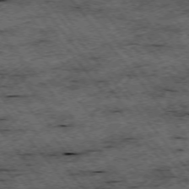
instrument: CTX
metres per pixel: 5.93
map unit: Hpe
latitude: -74.9920
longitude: 5.0486
